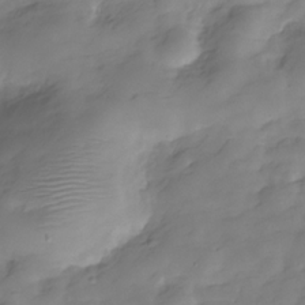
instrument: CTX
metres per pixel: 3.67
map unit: Hve
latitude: -29.4077
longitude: 91.7667
